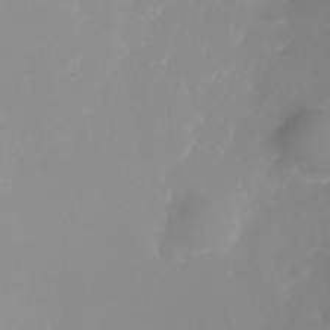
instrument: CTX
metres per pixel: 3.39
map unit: Nhe
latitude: -33.3321
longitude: -88.5546
